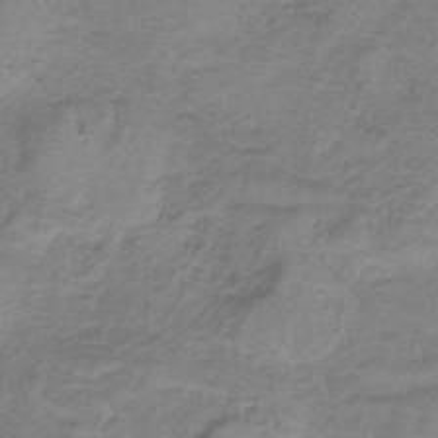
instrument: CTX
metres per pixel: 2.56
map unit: HNb
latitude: -34.8030
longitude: 56.2928
